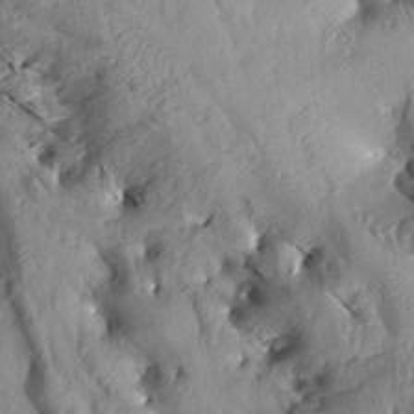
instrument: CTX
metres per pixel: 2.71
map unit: Aa
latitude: 14.4412
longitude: -147.0648
